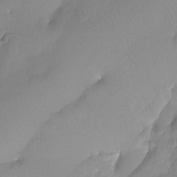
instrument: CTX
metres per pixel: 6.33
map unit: Htu
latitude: -13.8234
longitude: -45.9339
